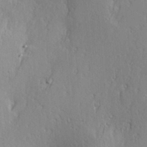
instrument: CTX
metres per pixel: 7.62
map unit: Hve
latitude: 23.4048
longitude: -97.3859
